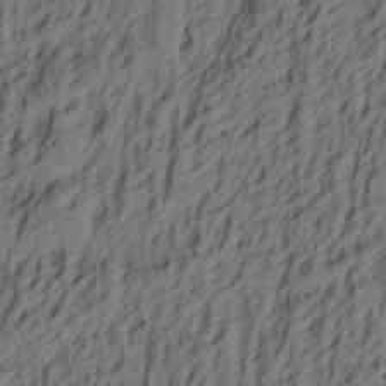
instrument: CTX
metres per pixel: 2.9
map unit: lAa
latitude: 4.2900
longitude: -114.3089
